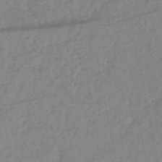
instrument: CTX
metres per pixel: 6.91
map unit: eHh
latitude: -52.4062
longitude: -24.2900
